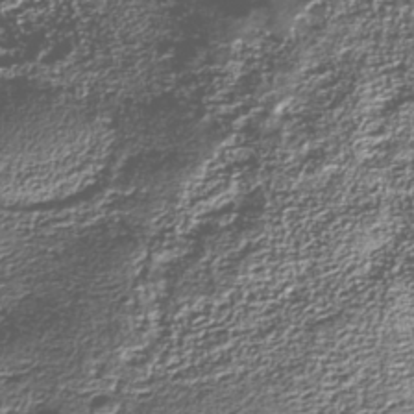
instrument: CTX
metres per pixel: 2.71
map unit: Nhu
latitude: -39.6533
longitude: -83.6693
